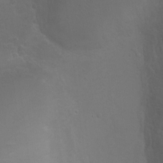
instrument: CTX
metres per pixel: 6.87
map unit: Ht
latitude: -2.6329
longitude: -18.9513
